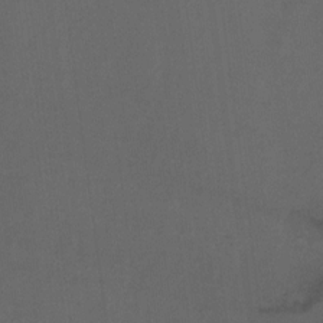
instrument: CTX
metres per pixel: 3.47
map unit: Hto
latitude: 6.3278
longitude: -35.2914
